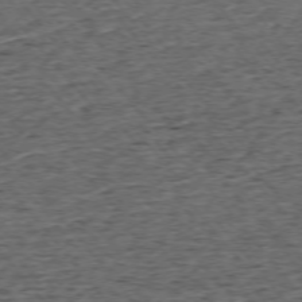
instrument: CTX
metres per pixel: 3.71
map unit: Ap
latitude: -75.1620
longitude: -92.2144
